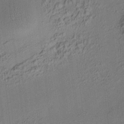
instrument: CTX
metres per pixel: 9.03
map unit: HNhu
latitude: 7.0080
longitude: 15.4833
